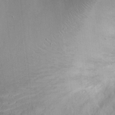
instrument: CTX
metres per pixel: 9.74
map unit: Ht
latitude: -2.6707
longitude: -15.1026
